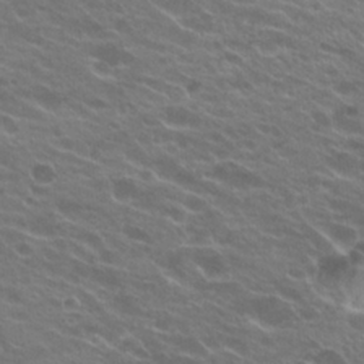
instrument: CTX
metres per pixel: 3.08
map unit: Hto
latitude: 23.8205
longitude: -37.5560
